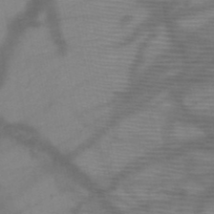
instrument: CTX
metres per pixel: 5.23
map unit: HNb
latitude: -47.9178
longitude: -41.2725
